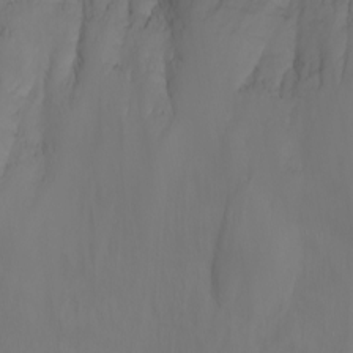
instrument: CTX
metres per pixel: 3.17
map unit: Nhu
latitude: -7.0486
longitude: -82.7624
